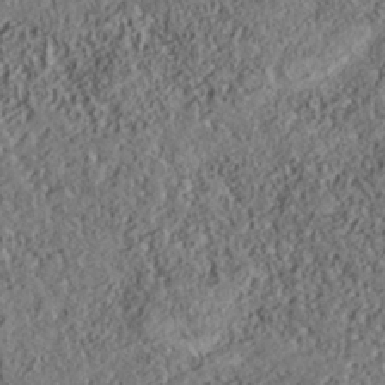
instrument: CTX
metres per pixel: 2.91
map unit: Nhe
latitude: -38.4440
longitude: 137.7288
